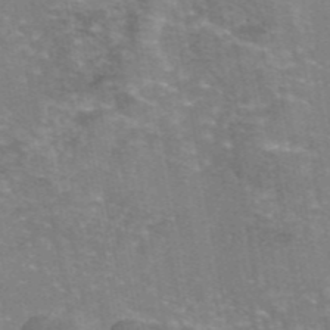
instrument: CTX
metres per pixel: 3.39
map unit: eAb
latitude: 45.8961
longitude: 105.6722
